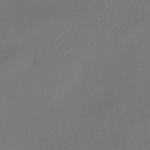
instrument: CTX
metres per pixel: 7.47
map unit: HNhu
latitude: -42.4251
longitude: 104.9919
